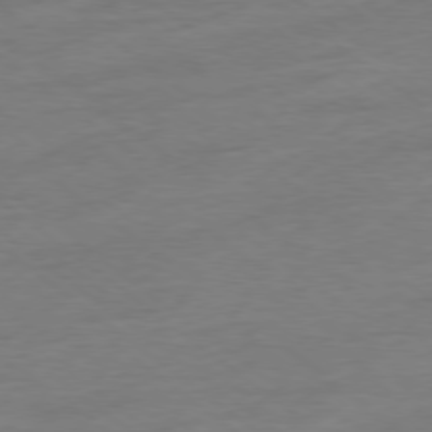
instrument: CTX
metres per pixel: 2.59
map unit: Hpe
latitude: -78.9352
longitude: -19.4804
